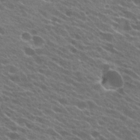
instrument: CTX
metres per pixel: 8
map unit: Hto
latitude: 24.2333
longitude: -37.6127
